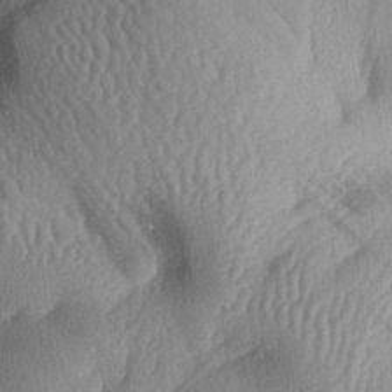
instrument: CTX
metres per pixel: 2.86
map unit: lAa
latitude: -6.1983
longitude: -127.1781
